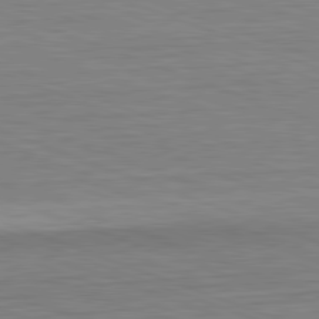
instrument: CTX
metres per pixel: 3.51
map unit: Hpe
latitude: -82.6518
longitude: 12.7085
